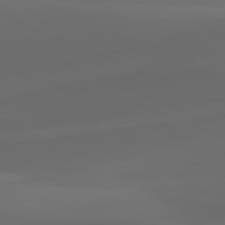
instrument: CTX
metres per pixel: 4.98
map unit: lApd
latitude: 81.1025
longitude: -83.4237
